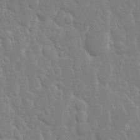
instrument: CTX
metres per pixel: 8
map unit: eHh
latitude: 12.5546
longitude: -70.4412
